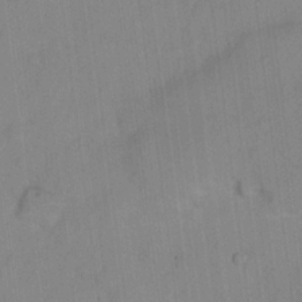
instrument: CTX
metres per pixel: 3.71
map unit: Hto
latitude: 14.6869
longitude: -39.5560
